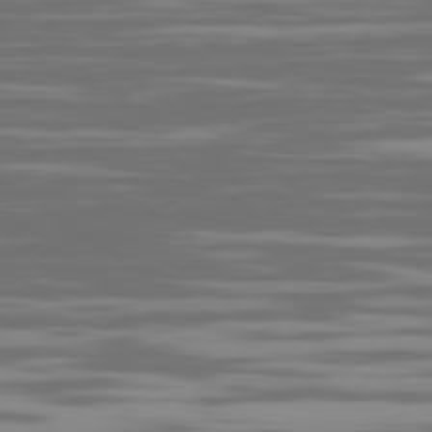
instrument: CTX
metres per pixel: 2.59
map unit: Ap
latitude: -79.4643
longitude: -103.0458
